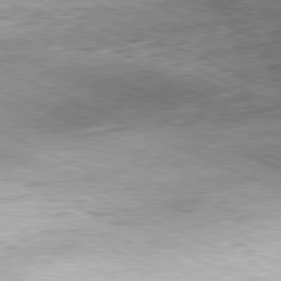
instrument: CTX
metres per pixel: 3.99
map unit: Hpe
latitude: -81.4833
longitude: 11.4832
